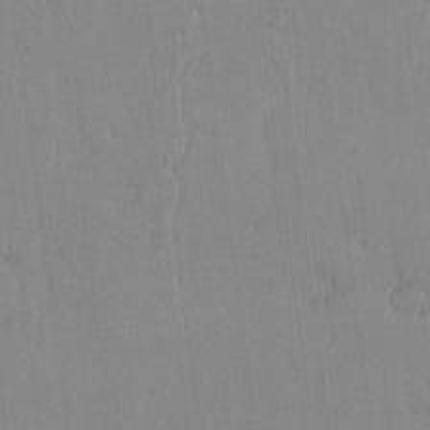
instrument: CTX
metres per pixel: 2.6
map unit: lAvf
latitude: -6.1039
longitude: -114.5734
